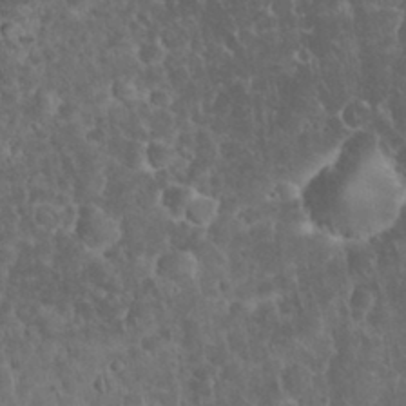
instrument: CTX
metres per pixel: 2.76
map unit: eHh
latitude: 32.9136
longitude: -64.4223
